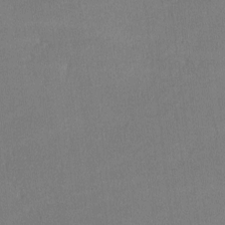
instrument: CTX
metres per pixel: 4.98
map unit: lHvf
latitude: -11.8989
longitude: -100.2901
